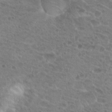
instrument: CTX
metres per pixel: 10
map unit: Hto
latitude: 19.8772
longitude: -40.5545
